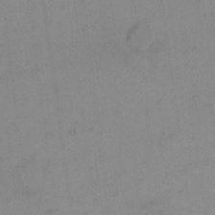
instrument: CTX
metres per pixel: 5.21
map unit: eHh
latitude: 16.3467
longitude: -67.5182
